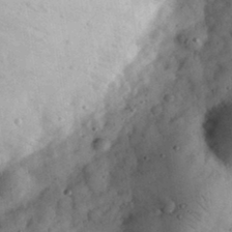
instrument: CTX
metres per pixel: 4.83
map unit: eHh
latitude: 32.8569
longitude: -69.1970
